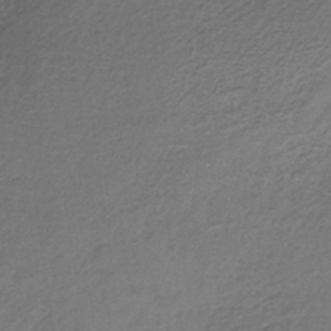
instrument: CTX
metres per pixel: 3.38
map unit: lHb
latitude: -34.9542
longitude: 61.5399
